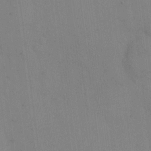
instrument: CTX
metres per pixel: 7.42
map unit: eHh
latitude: 12.6113
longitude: -62.2712
